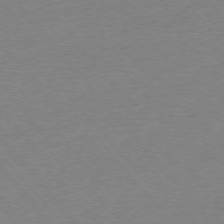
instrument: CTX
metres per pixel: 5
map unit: Ap
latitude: -76.4440
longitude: -95.9528
